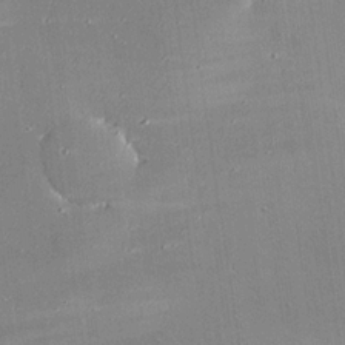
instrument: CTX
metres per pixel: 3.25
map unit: eHh
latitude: 24.3656
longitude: -89.4994
